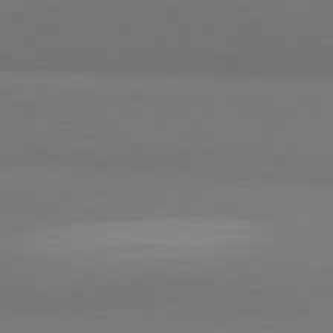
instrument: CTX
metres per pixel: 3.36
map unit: lApd
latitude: 81.6883
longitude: 158.4251
